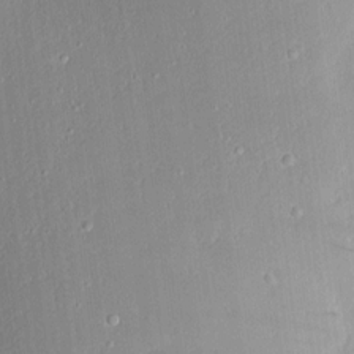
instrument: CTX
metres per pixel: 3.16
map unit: lAvf
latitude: 7.1970
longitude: 168.3306
